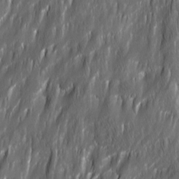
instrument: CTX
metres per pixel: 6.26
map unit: Ave
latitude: 15.9151
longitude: -135.1970
